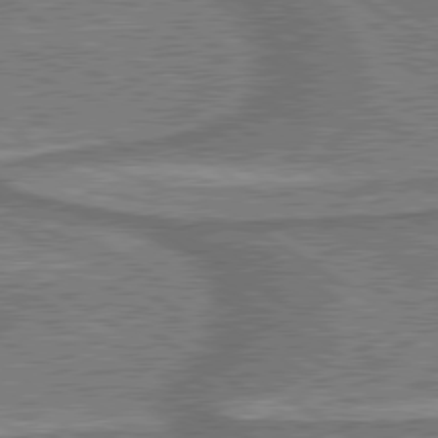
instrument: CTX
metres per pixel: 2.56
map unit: lApd
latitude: 79.8584
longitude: 175.0864
